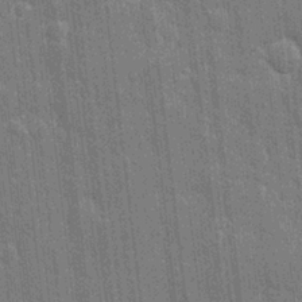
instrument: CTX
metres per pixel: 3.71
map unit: eHh
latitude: 6.1956
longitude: -74.5924
